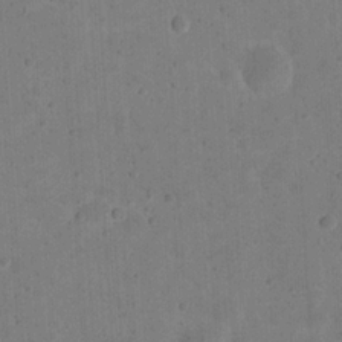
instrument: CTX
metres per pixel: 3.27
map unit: eHh
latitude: 20.6869
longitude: -63.2537
